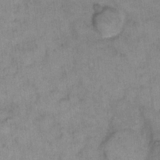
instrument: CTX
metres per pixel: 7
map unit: eHh
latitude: 10.6302
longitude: -63.9150
